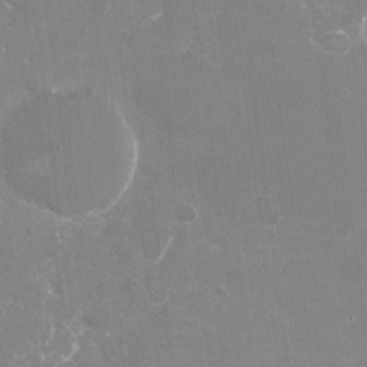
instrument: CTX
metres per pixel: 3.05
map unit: Nhu
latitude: -27.3698
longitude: -61.5371
